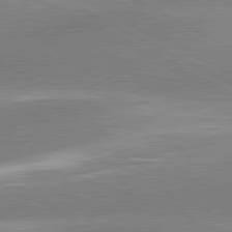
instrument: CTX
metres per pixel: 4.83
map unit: lApd
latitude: 81.1970
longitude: -163.8584
